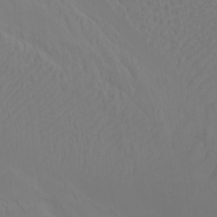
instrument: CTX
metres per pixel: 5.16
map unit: Htu
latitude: -7.6344
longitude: -68.1389
